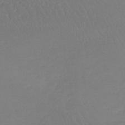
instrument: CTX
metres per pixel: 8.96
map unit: lHb
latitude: -41.4265
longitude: 68.3306
